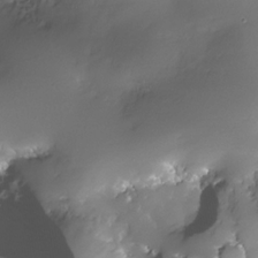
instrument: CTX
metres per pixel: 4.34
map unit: Nhe
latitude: -32.8786
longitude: -117.7261
